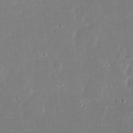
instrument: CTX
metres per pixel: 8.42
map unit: eHh
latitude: 16.6679
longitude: -72.6113
